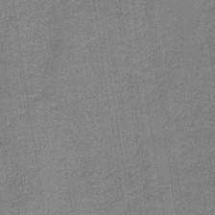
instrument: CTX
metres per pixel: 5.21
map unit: HNb
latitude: -37.1242
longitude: 51.8422
